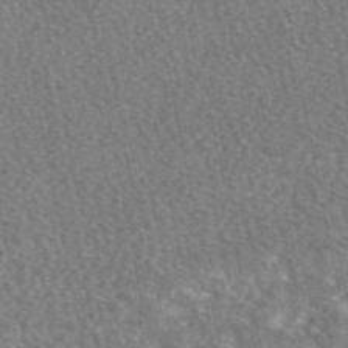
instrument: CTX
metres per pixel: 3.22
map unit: eAb
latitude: 48.7246
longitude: 116.9919
